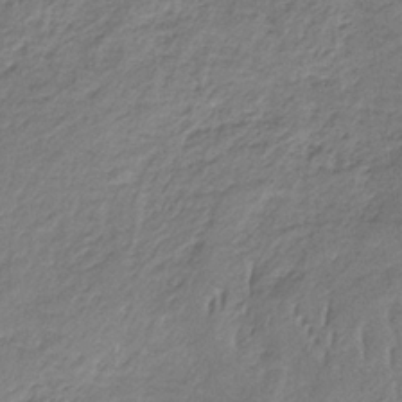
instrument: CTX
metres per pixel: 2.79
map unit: HNb
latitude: -33.1054
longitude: 62.0472
